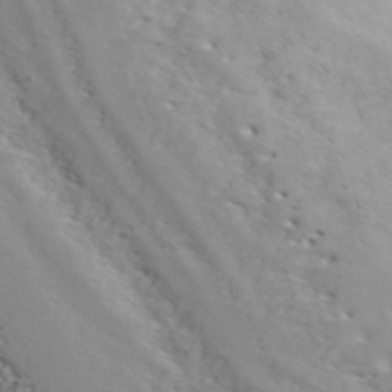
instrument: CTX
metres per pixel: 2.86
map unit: ANa
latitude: 43.8017
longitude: 46.4062
